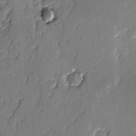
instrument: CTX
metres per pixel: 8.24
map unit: lAvf
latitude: -3.1809
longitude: -108.3278
